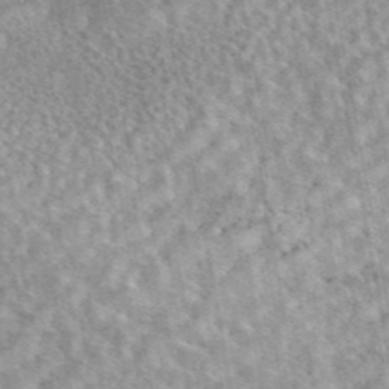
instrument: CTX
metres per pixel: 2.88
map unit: eAb
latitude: 44.4790
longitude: 109.1431
